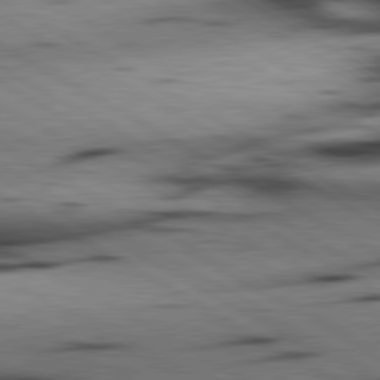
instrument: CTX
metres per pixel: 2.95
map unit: lApd
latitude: 80.2522
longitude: 162.6896
